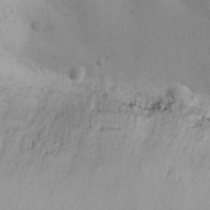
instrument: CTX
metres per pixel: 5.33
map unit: Nhu
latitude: 28.8569
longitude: -71.2159
